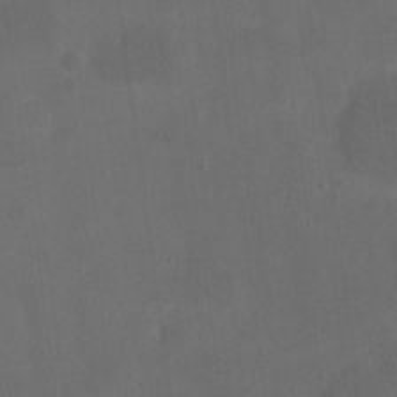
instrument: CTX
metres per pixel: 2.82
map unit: eHh
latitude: 19.6505
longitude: -65.2348
